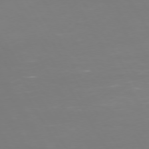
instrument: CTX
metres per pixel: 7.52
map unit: Hpe
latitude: 73.1970
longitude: -126.4790
